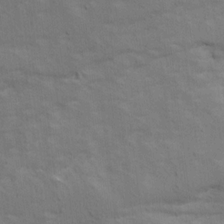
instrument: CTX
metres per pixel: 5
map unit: Ave
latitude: 15.7261
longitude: -138.4979
